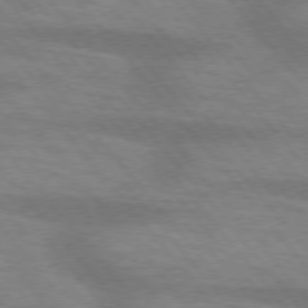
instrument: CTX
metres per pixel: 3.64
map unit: lApd
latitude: 75.3104
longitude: -58.5924
